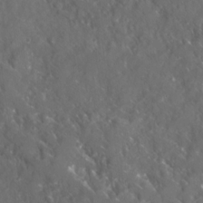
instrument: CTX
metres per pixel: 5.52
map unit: Ave
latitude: 17.5371
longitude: -130.2901
